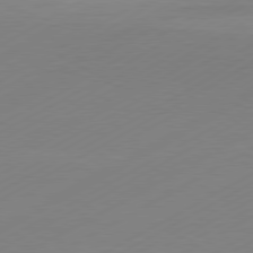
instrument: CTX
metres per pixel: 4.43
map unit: Hpe
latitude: -81.4833
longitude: 14.0094
